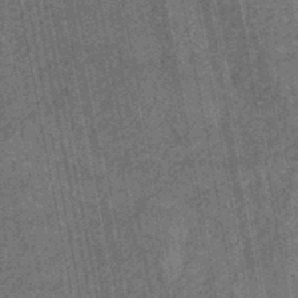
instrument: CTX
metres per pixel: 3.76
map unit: eHb
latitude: -29.6911
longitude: 70.1795
